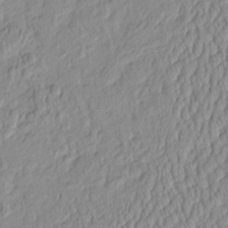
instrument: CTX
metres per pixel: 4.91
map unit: HNhu
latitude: -4.3873
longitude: 13.9556
